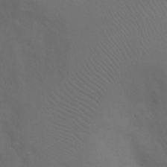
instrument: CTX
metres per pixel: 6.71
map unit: Ht
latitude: 2.0633
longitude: -28.7435
